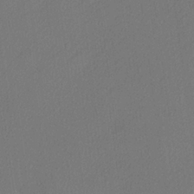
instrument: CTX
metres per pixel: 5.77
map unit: lHvf
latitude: 24.9702
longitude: 140.5574
